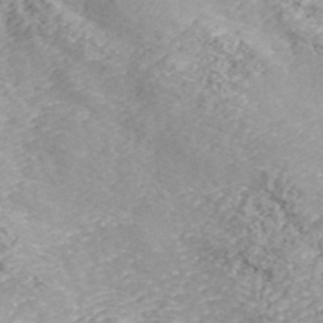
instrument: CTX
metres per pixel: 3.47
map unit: ANa
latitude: 43.2159
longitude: 36.0283
